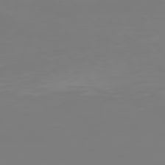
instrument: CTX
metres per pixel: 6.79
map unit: Hpe
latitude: 77.3481
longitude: -136.5924
